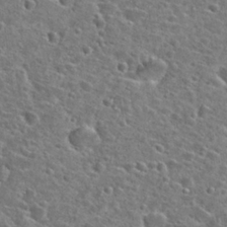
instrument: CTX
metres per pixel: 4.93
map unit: Hto
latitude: 24.7813
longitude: -46.9514
